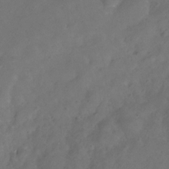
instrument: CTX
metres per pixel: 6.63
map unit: Hve
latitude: -31.7099
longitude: 95.6533
